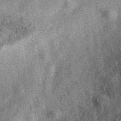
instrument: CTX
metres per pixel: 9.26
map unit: eAb
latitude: 39.8583
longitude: 106.4629
